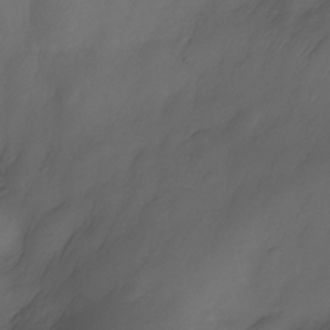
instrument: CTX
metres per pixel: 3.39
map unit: Nhe
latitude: -34.3873
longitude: -144.1011
